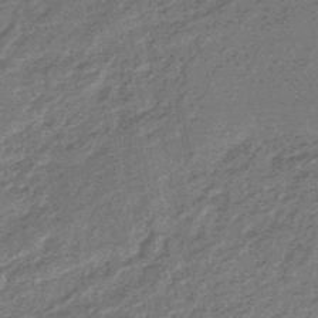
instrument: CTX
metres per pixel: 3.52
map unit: eHb
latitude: -45.9178
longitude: 89.0486
